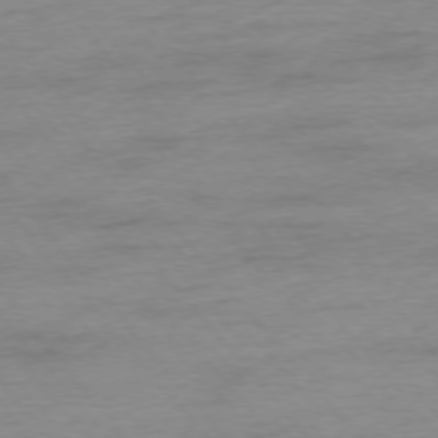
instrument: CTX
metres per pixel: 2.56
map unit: Ap
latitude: -76.3684
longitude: -84.1767
